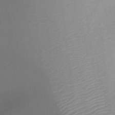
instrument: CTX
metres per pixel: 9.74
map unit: HNhu
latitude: 7.4993
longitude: 9.9178
